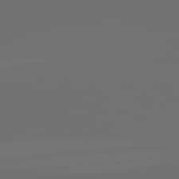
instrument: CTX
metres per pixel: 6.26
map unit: lApd
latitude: 83.6316
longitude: -131.5183
